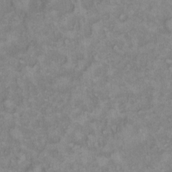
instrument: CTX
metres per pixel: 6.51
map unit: Hto
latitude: 10.8947
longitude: -60.3089
